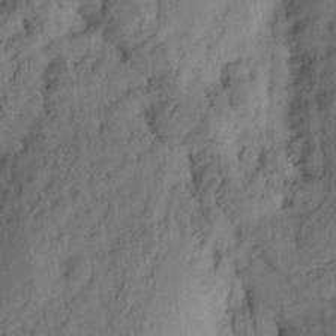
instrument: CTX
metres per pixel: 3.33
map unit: Ht
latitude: 9.7450
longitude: -74.7624
